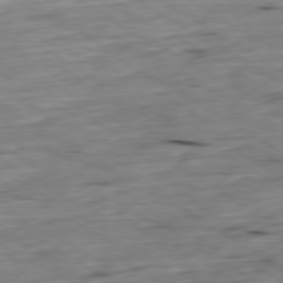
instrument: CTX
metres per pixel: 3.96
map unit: Ap
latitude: -79.7666
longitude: -88.3468
